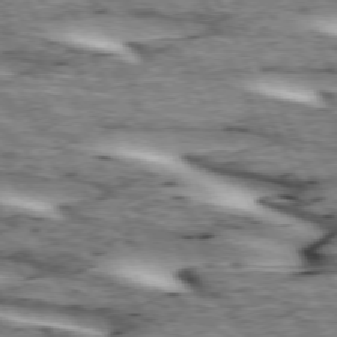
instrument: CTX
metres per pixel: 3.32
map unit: lApd
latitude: 73.0270
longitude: -54.3089
